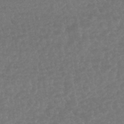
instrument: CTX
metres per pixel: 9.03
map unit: HNhu
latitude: -45.8422
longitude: 97.8800
